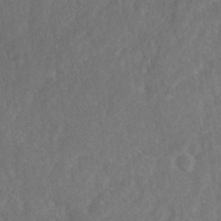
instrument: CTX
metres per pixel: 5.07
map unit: Nhe
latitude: -36.4062
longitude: -176.4034
